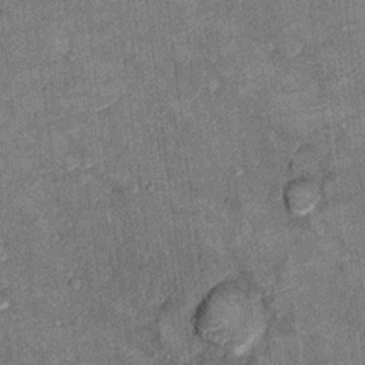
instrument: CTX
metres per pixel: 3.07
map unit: Hto
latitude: 10.1578
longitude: -37.4048
